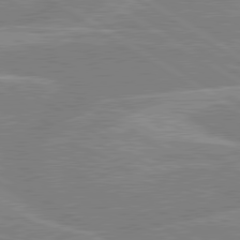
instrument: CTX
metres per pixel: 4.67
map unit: lApd
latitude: 80.2145
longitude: -122.1578
